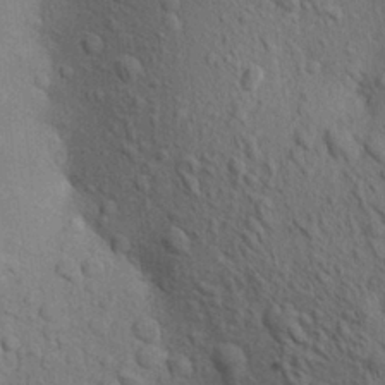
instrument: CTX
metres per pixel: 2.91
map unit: Aa
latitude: 19.0647
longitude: -149.4426
